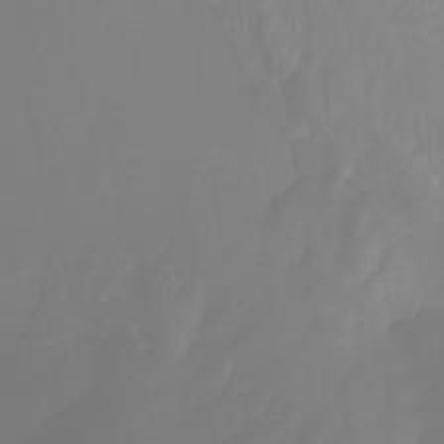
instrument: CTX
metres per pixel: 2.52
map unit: HNhu
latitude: -27.1620
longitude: 73.8422
